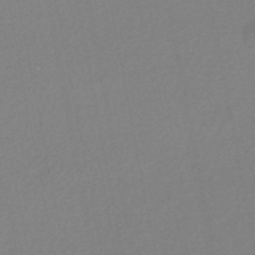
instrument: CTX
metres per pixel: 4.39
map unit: HNhu
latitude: -47.5210
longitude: 102.9920
